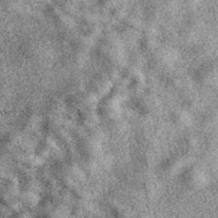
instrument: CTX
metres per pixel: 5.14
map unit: eAb
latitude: 39.5182
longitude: 111.3321
